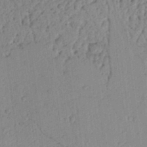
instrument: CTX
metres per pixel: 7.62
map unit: Ht
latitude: 12.9136
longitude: -74.6302
